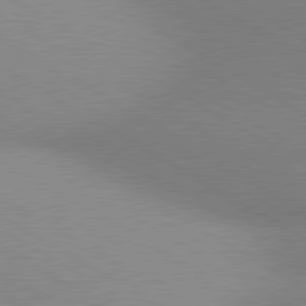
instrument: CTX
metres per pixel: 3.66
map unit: lApd
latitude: 80.4601
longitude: 126.0472
